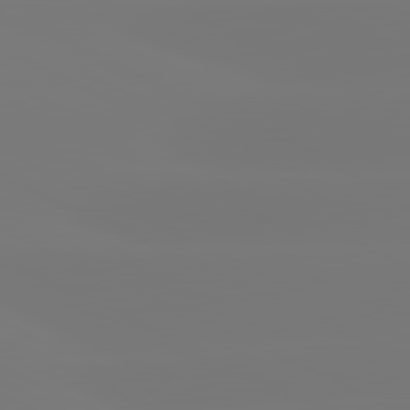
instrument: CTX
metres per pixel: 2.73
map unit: lApd
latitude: 81.2726
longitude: -148.2900
